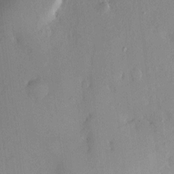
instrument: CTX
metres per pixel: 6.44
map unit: HNhu
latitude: 6.6301
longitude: 4.6896
